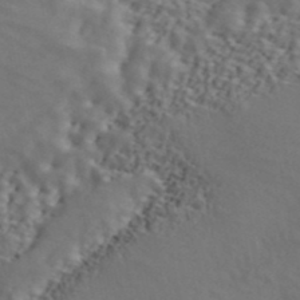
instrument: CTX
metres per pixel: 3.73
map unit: ANa
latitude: 43.5749
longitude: 46.3873
